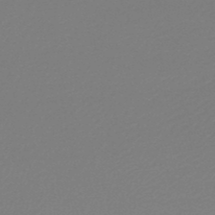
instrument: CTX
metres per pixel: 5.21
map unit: lHb
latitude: -47.4265
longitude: 69.3131
